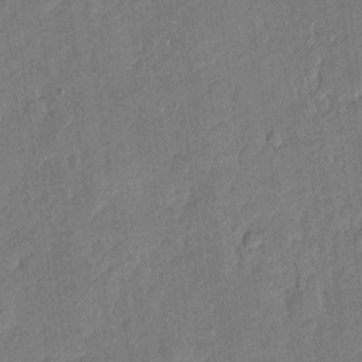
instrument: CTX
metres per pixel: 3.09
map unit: eHh
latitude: 4.4790
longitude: -72.9703
